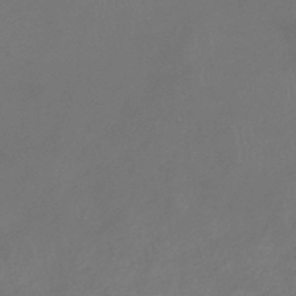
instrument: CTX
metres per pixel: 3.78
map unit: eHb
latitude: -39.1053
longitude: 76.7841
